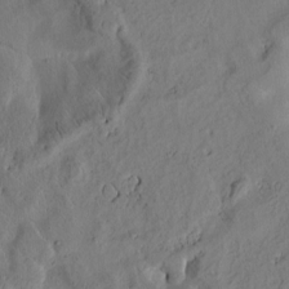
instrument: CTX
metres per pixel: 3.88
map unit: Htu
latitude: -3.0297
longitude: 167.4076
